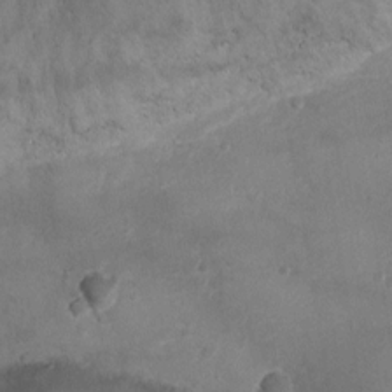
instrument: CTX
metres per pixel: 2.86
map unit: Ht
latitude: -1.9179
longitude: -19.7638
